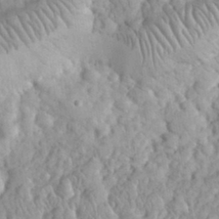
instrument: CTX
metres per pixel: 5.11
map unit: eHh
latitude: 32.6490
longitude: -65.1214
